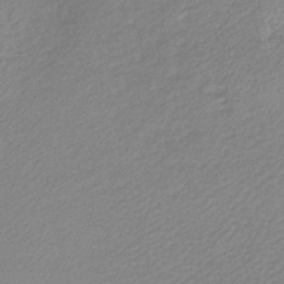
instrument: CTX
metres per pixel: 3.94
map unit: lHb
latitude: -40.5385
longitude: 70.6519
